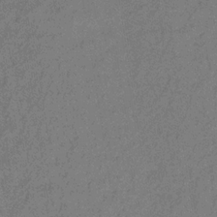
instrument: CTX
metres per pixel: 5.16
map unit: lHb
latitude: -32.7086
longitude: 66.5763
